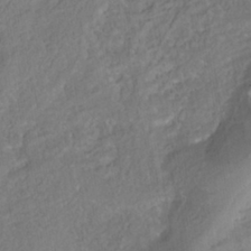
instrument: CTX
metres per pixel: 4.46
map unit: Nhe
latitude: -42.2550
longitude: -110.6869
